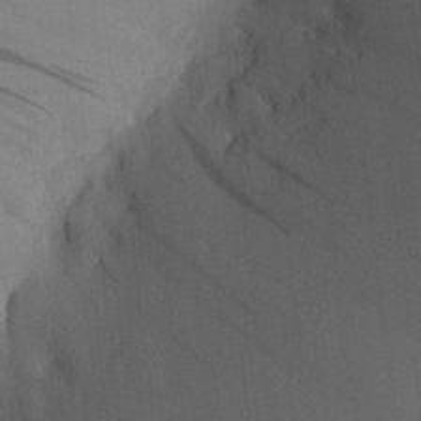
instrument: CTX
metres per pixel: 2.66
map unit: Aa
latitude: 20.1578
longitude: -140.6112
